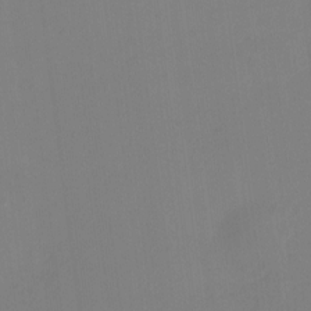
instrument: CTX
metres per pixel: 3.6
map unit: HNhu
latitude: 7.5560
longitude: 10.4818
